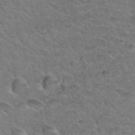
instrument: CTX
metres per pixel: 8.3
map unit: Hto
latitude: 34.5356
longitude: -47.0270
